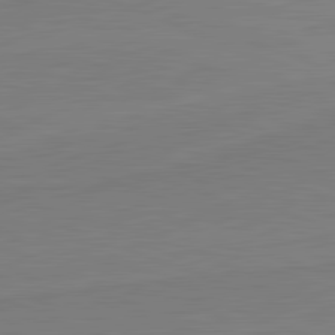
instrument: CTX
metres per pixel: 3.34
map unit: lApd
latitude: 81.9339
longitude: 164.2740
